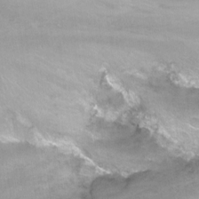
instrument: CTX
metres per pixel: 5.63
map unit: Nhu
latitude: -13.1242
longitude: -58.0255
